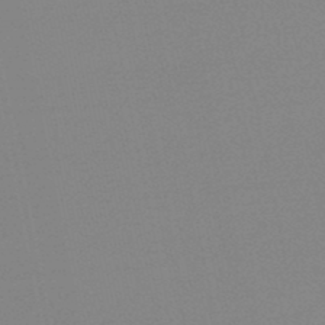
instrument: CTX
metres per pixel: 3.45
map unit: lHb
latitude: -48.0472
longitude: 64.8219
